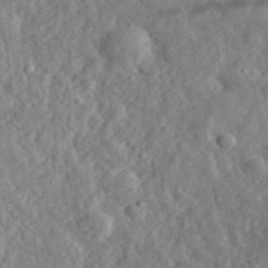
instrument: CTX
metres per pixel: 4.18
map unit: eHh
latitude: 34.8002
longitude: -78.8380
